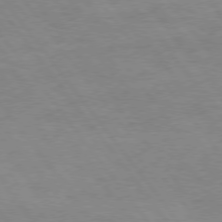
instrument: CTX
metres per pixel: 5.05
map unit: Hpe
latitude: 75.1970
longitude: -141.0269
